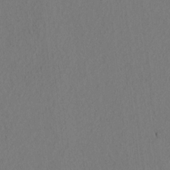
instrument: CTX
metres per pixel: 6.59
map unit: lAvf
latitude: 9.1781
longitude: 165.8234
